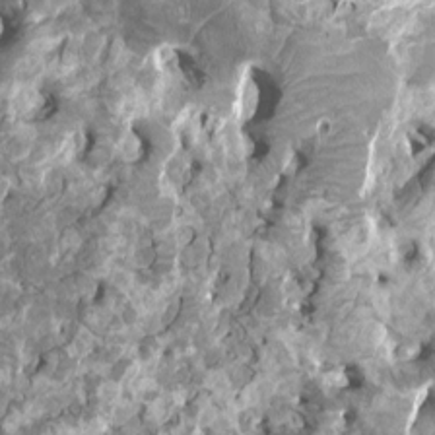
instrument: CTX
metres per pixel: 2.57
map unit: HNhu
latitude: 2.9136
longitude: 6.5574
